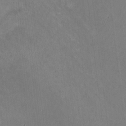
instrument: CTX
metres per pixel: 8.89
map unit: HNhu
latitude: -0.4440
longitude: -2.7057
